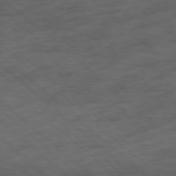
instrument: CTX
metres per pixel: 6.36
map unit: Hpe
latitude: -78.3117
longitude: 16.6708
